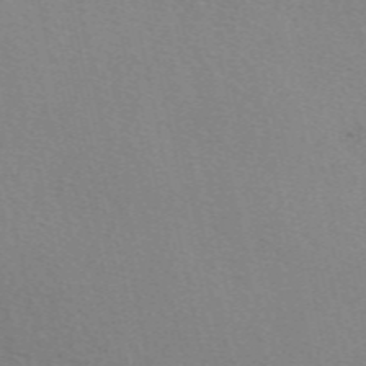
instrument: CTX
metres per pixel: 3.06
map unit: eAb
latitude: 50.1766
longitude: 107.3510
